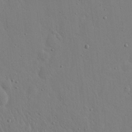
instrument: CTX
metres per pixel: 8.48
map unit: eHh
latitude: 20.5168
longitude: -71.0458
